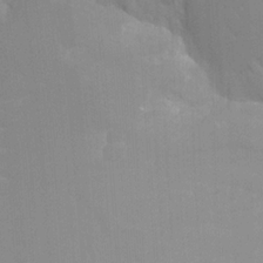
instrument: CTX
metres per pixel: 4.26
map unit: Hto
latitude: -8.0094
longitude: -48.2900
